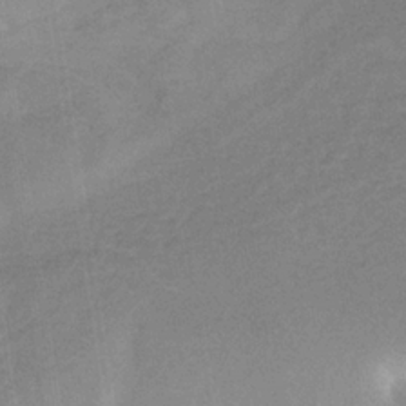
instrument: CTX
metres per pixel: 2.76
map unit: HNb
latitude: -32.5952
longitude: 57.2943
